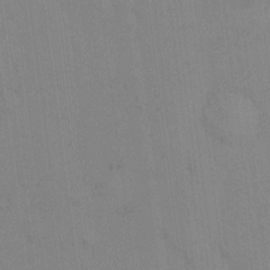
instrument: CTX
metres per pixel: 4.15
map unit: eHh
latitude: 13.8772
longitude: -62.4223
